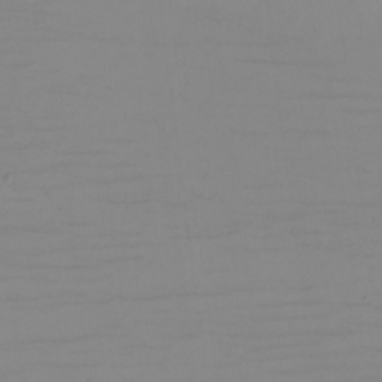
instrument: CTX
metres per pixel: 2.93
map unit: eHh
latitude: -5.8044
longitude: -82.6679
